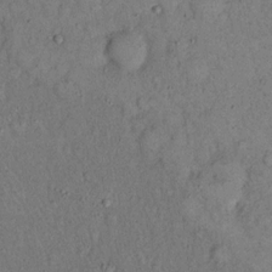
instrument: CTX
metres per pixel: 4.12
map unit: eHh
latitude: 16.0255
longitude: -62.0633
